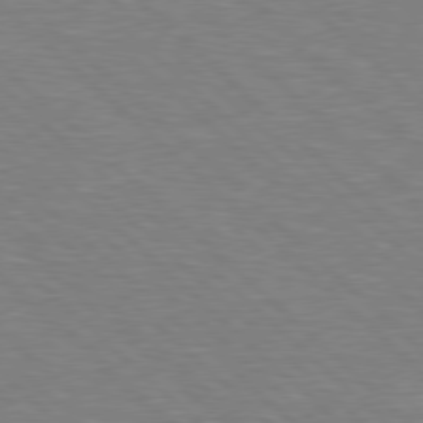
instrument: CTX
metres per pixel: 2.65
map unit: Hpe
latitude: 77.8394
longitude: -152.1389
